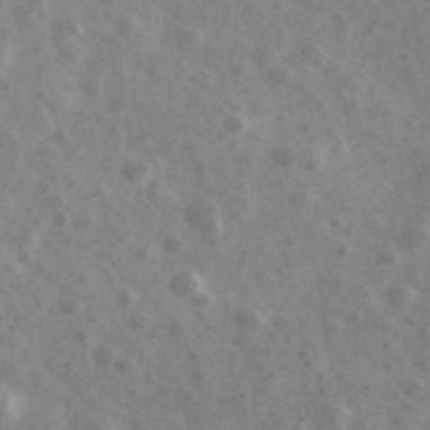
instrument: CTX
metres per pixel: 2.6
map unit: Ave
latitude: 38.8569
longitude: -106.9892
